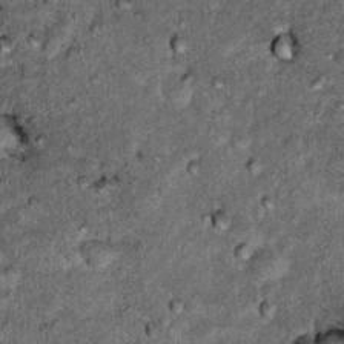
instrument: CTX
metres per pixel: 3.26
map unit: Hto
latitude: 15.3860
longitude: -35.6127
